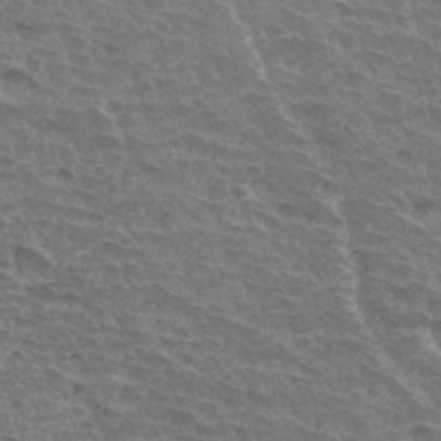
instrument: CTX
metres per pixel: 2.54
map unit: Hto
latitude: 34.0444
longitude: -44.6868
